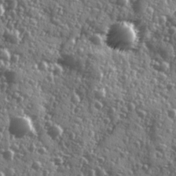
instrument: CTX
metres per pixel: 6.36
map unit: Ave
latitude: 11.9528
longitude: -103.5749
